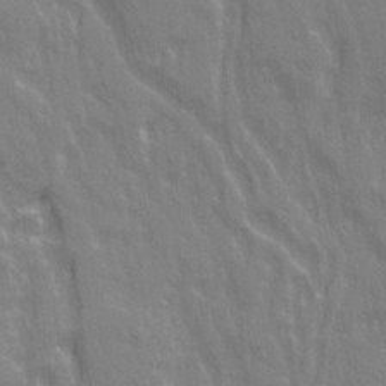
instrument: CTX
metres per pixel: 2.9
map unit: Ave
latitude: 21.1970
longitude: -134.6301
